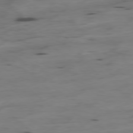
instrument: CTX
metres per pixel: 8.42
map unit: Hpe
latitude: -78.7463
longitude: -20.4034
